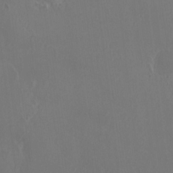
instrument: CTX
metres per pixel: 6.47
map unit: HNhu
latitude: 2.4790
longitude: 6.7085
